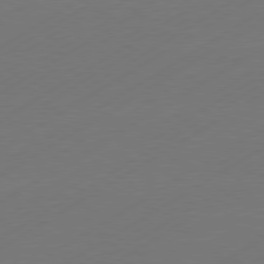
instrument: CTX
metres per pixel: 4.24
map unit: Hpe
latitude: -80.9164
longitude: 15.0487
